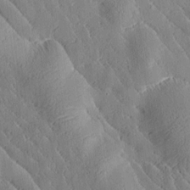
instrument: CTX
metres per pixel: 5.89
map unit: Htu
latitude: -0.0094
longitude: 176.2551
